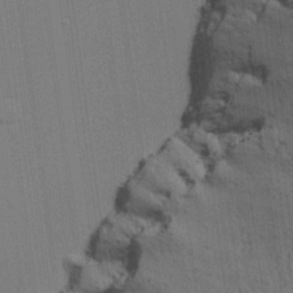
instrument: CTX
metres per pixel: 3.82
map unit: lAvf
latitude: 25.0458
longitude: -111.3482
